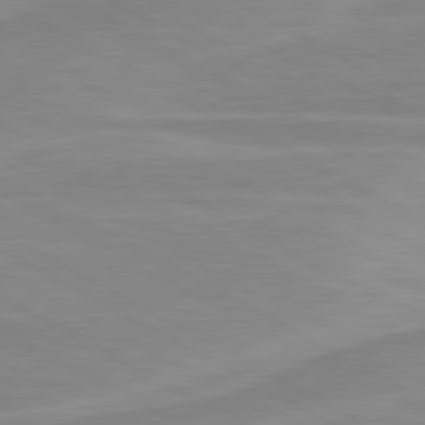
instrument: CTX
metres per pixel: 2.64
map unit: lApd
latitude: 80.4979
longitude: 171.1431
